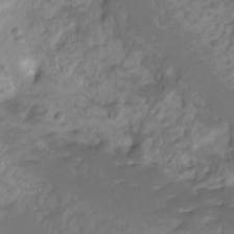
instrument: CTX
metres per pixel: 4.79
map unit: Ht
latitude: -8.2172
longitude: -39.4048
